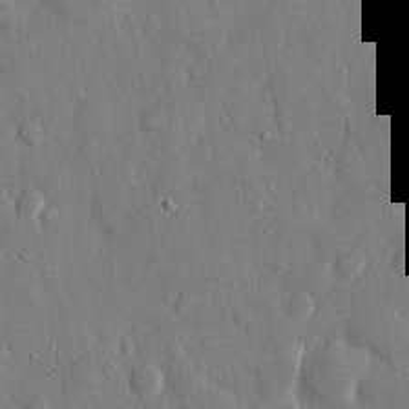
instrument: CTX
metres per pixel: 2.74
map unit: eHh
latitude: 12.3467
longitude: -69.8961
